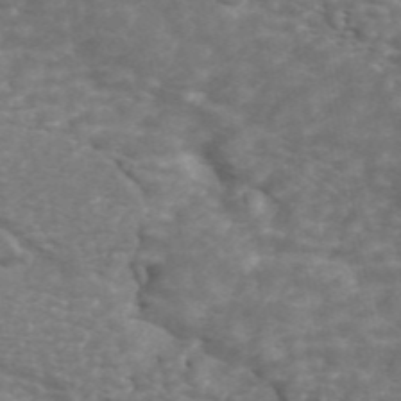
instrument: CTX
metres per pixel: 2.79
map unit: ANa
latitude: 44.7435
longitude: 26.7274
